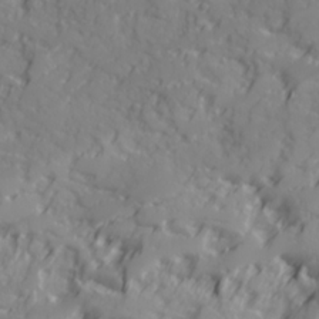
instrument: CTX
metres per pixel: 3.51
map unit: Ave
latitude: 18.0822
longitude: -129.4048
